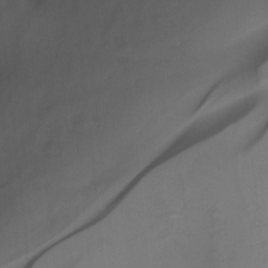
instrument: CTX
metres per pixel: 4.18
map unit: Nhu
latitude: -14.8597
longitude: -57.2159
